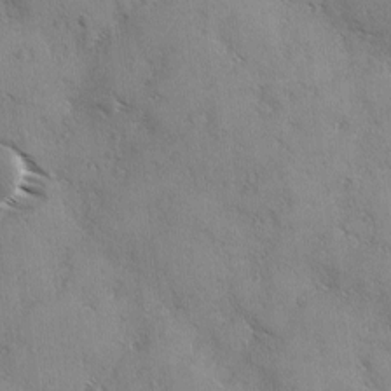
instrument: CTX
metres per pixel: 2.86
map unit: Ave
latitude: 0.2144
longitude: -111.7072
